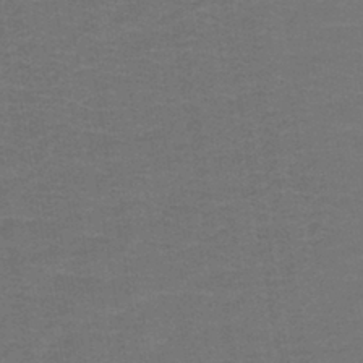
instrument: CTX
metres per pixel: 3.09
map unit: lHb
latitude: -43.2753
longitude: 53.7477
